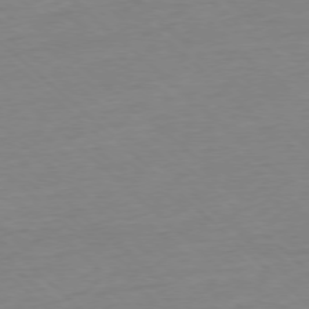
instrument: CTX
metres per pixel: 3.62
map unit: Ap
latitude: -77.3321
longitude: -97.1592
